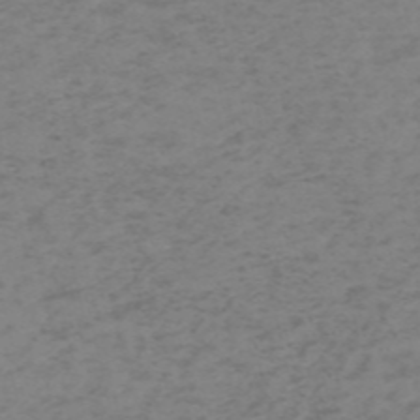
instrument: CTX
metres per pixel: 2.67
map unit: HNb
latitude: -55.3699
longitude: -46.8380
